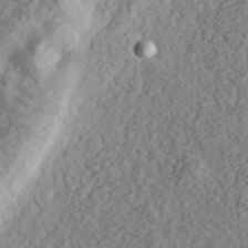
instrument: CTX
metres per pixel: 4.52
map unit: eHh
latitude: 36.1956
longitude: -79.2726
